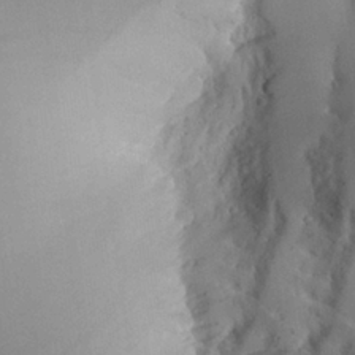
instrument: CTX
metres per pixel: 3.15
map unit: Aa
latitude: 26.3845
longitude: -133.4238
